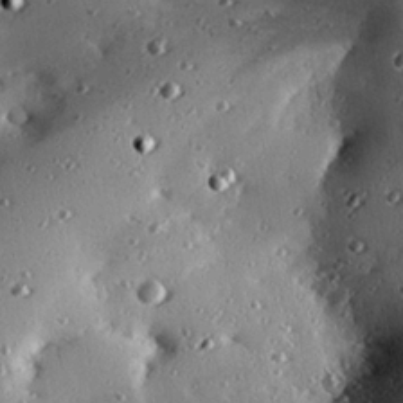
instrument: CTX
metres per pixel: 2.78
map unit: eHh
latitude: 23.6694
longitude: -90.4034
